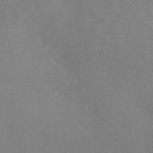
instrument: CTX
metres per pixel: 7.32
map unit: ANa
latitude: -38.6708
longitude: 95.8422
